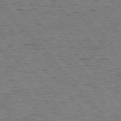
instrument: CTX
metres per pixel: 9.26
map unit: Ap
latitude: -76.1606
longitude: -95.4238
